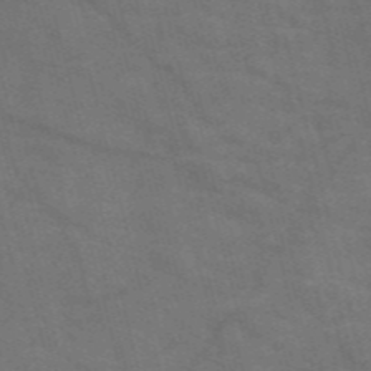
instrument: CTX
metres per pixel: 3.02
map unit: Nve
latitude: -57.2187
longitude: 51.5777
